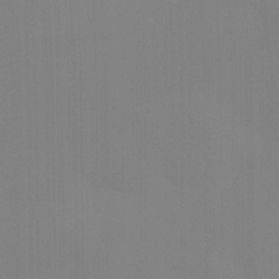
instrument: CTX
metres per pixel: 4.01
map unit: Htu
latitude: -15.6344
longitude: -47.7639
